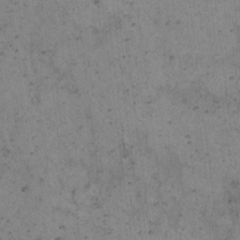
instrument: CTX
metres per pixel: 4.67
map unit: Hto
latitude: 8.1956
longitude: -58.9703
